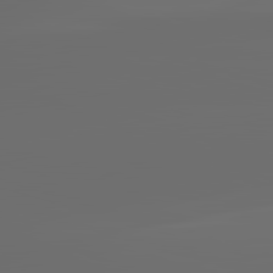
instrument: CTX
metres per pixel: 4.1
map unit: lApd
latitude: 83.5938
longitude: -129.3482
